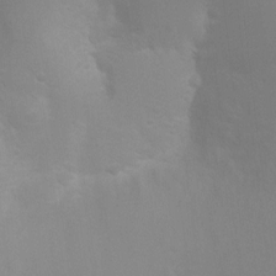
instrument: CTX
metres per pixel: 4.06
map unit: Nhu
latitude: 3.5749
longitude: -25.0836
